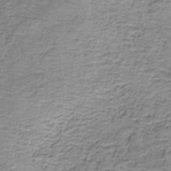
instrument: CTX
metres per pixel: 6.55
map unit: eAb
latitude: -37.5210
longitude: 52.9730
